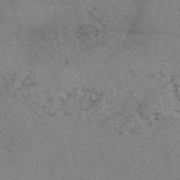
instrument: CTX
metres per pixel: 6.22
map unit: eAb
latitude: 49.9717
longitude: 106.9731
